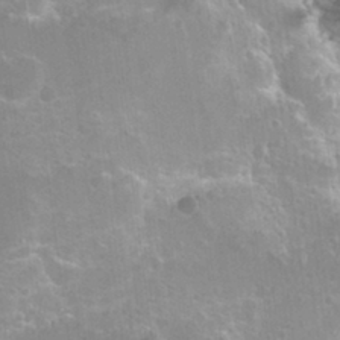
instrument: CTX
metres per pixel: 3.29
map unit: Hto
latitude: 20.7058
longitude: -37.7261
